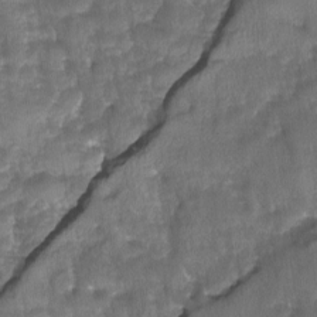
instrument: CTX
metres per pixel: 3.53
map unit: Ave
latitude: -11.3132
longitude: -119.1025
